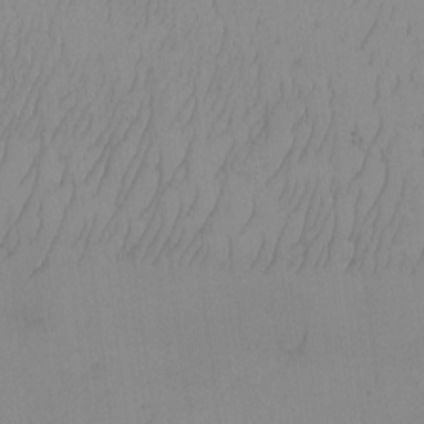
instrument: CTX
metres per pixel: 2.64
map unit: Nhu
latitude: -7.2565
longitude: -90.6302
